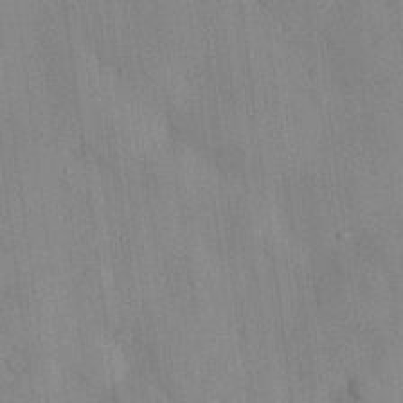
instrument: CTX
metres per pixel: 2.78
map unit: eHh
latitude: 28.4412
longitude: -76.9891
